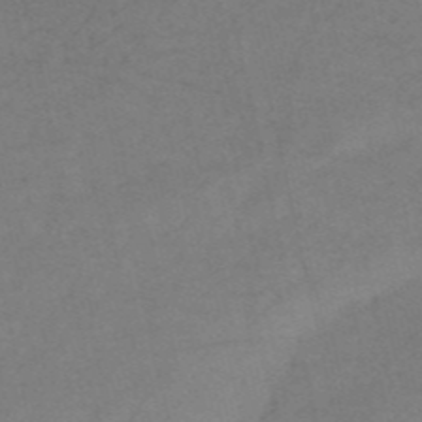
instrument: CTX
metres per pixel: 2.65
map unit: HNb
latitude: -54.9164
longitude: -42.2334
